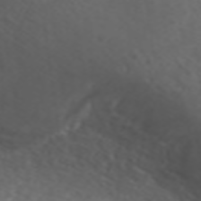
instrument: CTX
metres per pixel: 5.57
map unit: ANa
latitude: 43.1970
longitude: 28.5007
